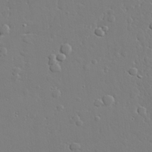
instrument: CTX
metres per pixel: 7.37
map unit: lAvf
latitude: 28.6301
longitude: -108.2522
